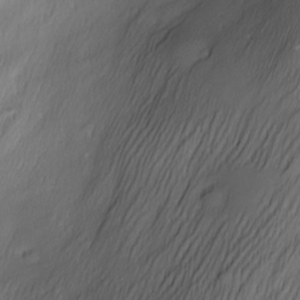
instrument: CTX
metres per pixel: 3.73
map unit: Nve
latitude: -23.3699
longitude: -138.3467
